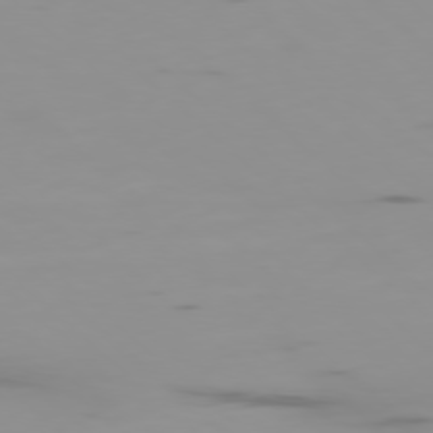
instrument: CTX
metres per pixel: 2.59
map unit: Ap
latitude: -78.2172
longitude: -64.7246
